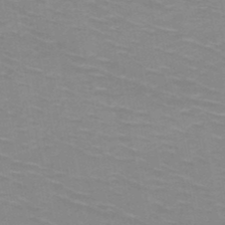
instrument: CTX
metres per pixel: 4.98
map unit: HNb
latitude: -47.9745
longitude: -46.9514
